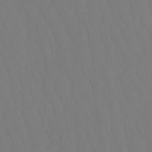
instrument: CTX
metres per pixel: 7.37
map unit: eHb
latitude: -50.1984
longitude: 76.2739
